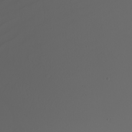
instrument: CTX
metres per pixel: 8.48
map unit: Nhu
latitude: -7.1809
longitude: -94.1956
